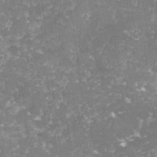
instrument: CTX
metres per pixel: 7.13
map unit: lHvf
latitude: -14.9164
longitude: -98.6490
